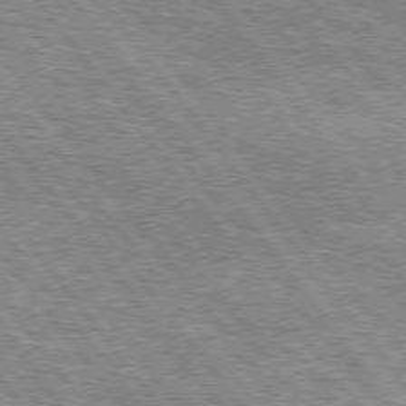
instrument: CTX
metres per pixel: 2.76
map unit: Hpe
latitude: 74.9703
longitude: -156.5356
